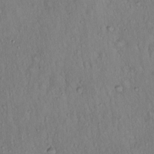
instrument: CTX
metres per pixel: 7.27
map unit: Hto
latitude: 16.2712
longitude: -59.0081
